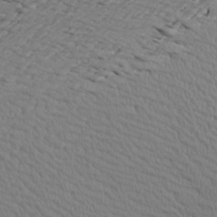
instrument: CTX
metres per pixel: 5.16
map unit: Aa
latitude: 19.4615
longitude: -148.1011
